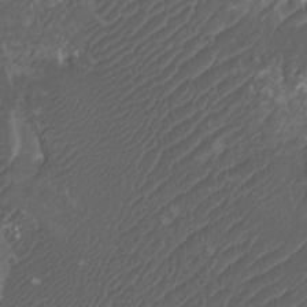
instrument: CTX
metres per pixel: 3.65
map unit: Htu
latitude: -11.3888
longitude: -73.9528
